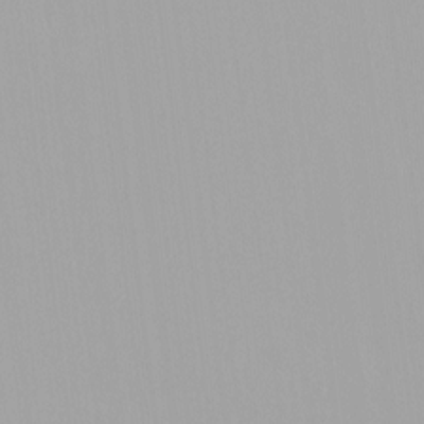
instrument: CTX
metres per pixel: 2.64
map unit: HNhu
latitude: -0.1984
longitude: -5.1781
